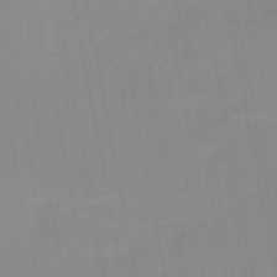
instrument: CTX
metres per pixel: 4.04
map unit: HNb
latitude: -50.9353
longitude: -51.1781
